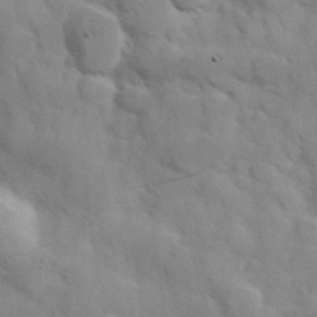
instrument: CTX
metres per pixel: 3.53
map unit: Hve
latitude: 31.5371
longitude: 151.2376
